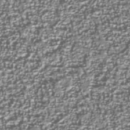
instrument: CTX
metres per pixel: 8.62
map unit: Nhu
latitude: -38.4818
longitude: -82.2522
